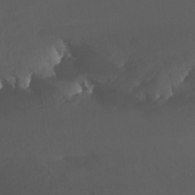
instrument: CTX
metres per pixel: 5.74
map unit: Nhu
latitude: -13.8611
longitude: -52.4601
